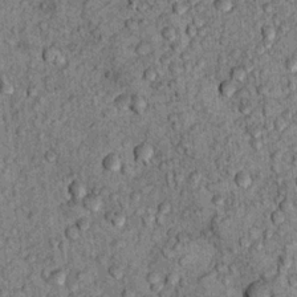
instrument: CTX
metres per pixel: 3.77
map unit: Hto
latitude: 11.9150
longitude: -38.2900
